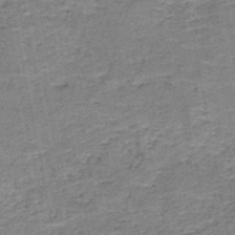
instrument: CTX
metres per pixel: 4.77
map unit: HNb
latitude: -49.9556
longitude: -49.8016
